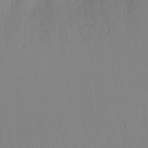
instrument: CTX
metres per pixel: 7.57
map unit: Hto
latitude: -11.9367
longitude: -39.4615
